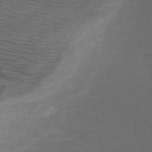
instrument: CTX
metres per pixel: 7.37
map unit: HNb
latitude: -51.0108
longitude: -43.4615
